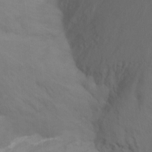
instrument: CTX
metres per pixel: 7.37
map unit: Nhu
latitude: -15.6344
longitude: -55.4993
